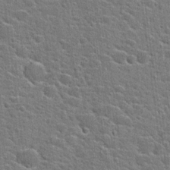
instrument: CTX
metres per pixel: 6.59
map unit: Hto
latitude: 22.8569
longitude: -44.0633
